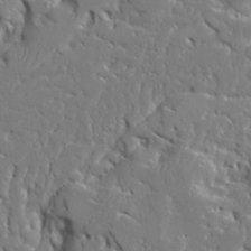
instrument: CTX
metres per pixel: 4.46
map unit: Ave
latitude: 23.0647
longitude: -129.6694
